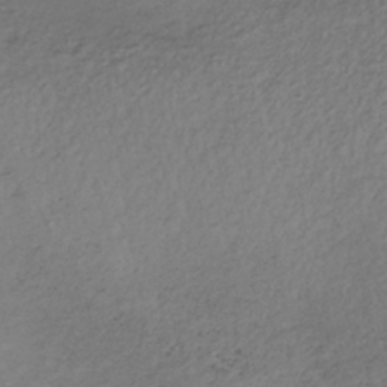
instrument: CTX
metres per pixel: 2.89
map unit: lHb
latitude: -35.9178
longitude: 68.1038
